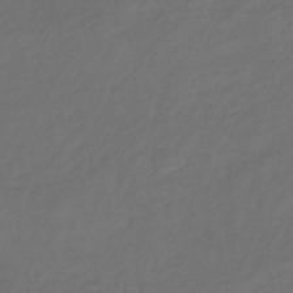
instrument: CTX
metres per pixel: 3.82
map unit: eHb
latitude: -43.5966
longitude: 86.6141
